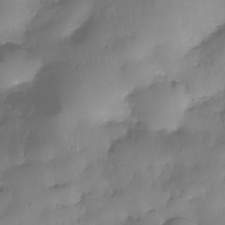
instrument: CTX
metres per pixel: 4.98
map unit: Nhe
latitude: -37.6721
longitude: -147.4238
